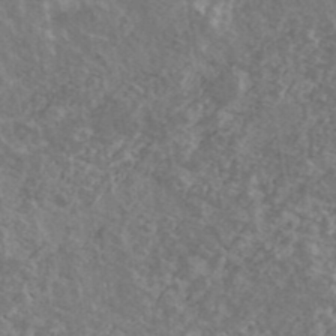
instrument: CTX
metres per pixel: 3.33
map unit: Ave
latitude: 40.1010
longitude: -110.3656
